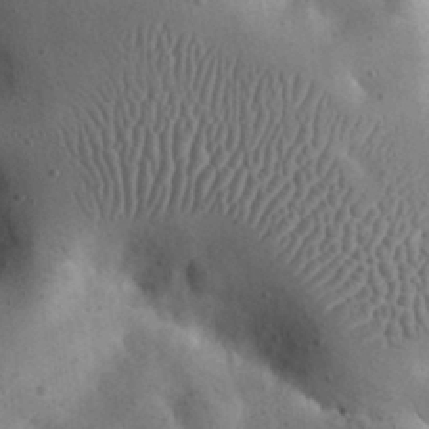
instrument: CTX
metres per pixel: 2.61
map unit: eHh
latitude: 23.8016
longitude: -67.3292
